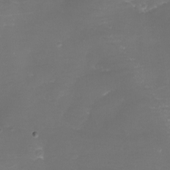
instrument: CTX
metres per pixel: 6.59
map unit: eHh
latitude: -6.5951
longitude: -78.5357
